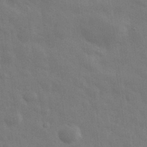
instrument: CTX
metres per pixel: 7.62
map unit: eHh
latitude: 33.3860
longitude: -70.6490
